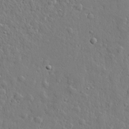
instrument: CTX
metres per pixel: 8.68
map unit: lHvf
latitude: 22.7435
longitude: 144.1039
